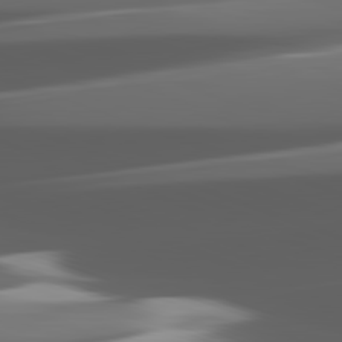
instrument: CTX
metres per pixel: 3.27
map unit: lApd
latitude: 82.3278
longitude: -148.9136
